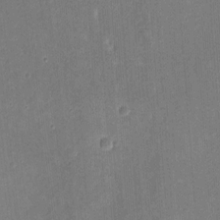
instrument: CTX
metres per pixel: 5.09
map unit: eHh
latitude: 8.6491
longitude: -73.6505
